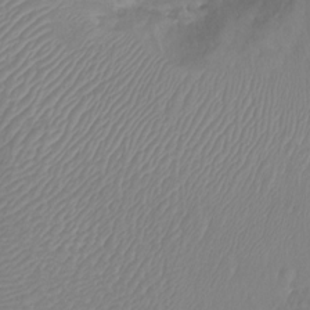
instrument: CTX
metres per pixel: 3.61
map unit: Nhu
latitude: -15.1243
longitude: -26.4223
